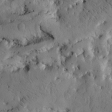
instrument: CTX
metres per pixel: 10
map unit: Htu
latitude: -2.8407
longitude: 168.8219
